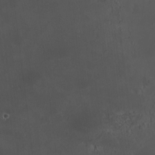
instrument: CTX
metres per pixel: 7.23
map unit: HNhu
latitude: 8.1767
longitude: 10.6141
